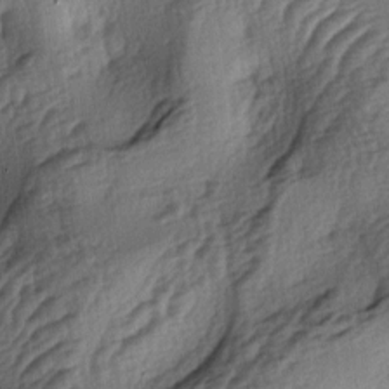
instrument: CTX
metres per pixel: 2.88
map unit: lAa
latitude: -4.4251
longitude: -124.0822
